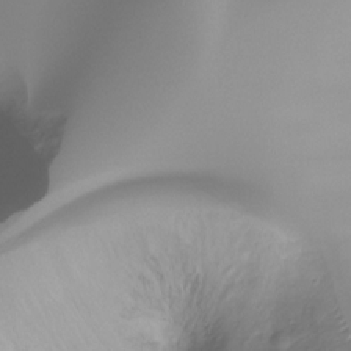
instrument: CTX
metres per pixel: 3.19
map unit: Ht
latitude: -16.1417
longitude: -44.7057
